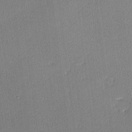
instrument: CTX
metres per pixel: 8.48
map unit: lHvf
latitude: -12.2929
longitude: -100.5735
